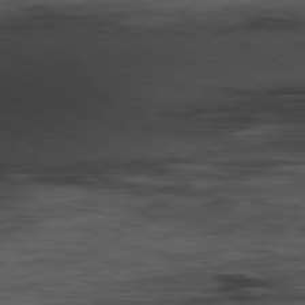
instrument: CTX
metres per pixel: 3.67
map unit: Ap
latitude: -80.6330
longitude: -82.9702
